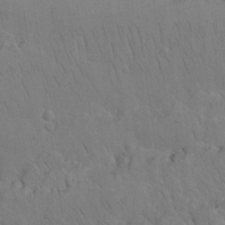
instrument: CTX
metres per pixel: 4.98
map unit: Nhu
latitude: 26.1578
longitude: -70.4412
